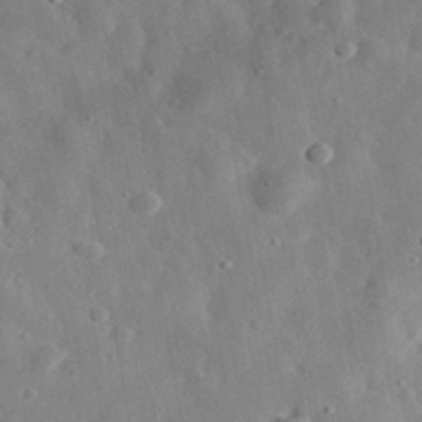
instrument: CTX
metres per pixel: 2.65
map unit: eHh
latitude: 32.2334
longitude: -77.4615
